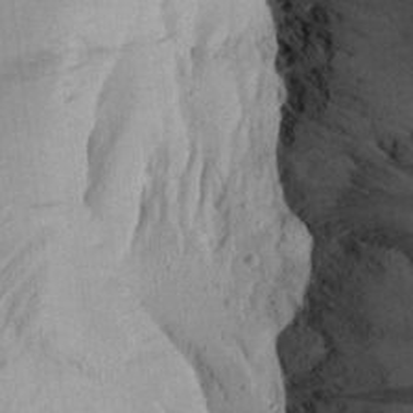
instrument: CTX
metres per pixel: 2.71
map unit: Aa
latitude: 15.8395
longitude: -145.3104
